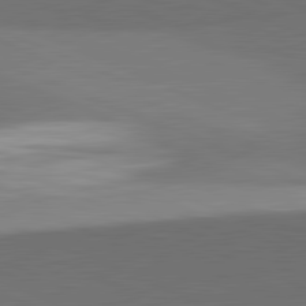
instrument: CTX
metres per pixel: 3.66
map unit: lApd
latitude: 81.8016
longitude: 138.1606
